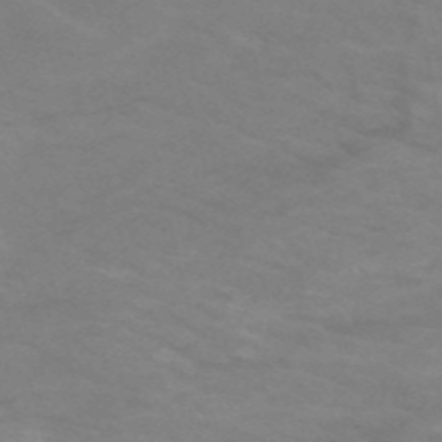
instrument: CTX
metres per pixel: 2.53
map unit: HNb
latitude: -53.1998
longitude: -45.9339
